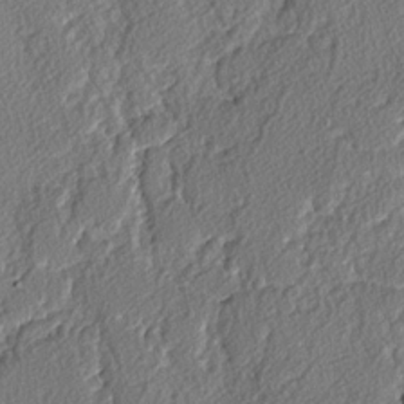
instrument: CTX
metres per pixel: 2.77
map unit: lAvf
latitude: -3.3131
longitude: -108.9324
